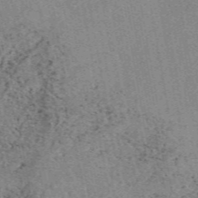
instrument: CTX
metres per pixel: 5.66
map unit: eAb
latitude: 48.5735
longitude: 104.4818
